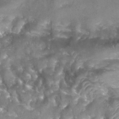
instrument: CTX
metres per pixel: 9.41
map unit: Nhu
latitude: 25.1214
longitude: -53.6316
